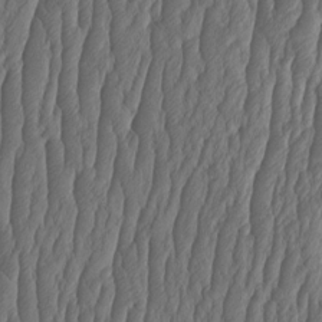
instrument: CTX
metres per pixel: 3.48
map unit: HNhu
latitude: -1.4644
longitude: 13.5777
